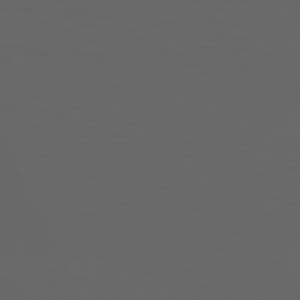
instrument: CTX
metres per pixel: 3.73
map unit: Hpe
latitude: 73.8962
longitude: -127.0081
